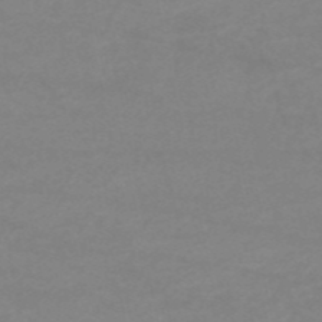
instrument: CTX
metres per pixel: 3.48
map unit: HNb
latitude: -53.5588
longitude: -34.1766
